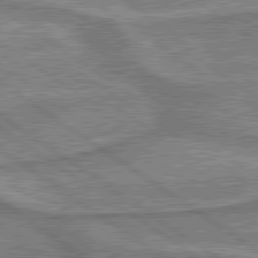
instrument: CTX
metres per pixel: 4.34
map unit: lApd
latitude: 79.7639
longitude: 175.6910
